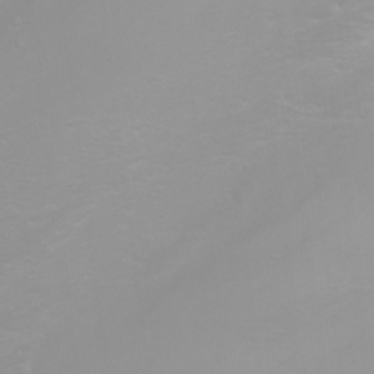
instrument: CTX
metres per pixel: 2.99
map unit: Nhu
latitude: -5.0297
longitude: -73.3860
